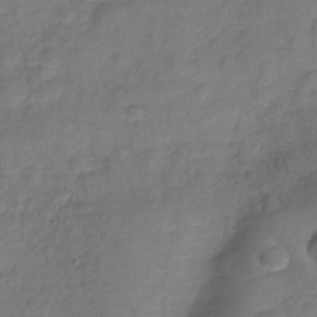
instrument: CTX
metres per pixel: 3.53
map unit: Hve
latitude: -29.4832
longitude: 94.8597
